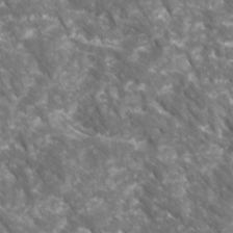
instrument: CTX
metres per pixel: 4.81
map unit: Ave
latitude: 16.6491
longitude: -131.1593
